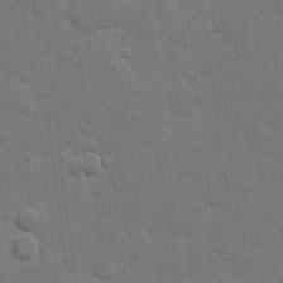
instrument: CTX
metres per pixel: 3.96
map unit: eHh
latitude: 11.5749
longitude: -67.3103
